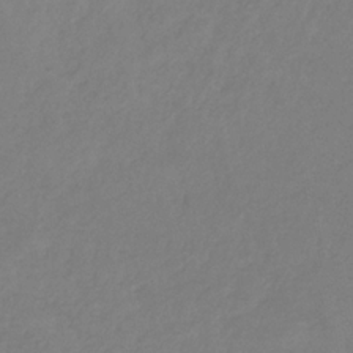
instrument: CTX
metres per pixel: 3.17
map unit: HNb
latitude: -31.3887
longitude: 61.8044
